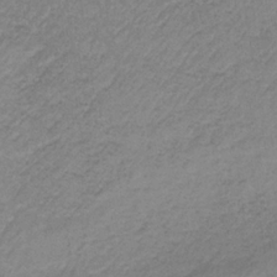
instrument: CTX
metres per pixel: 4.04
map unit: HNb
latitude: -34.0094
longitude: 62.9163
